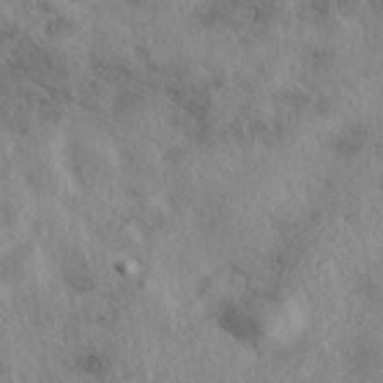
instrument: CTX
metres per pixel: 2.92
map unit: eAb
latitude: 39.1214
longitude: 112.0661
